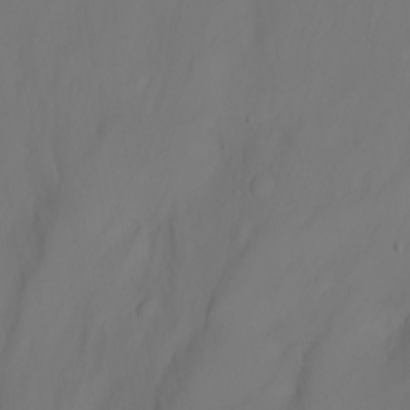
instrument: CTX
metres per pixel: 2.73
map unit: Nhu
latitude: -7.0864
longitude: -82.7813
